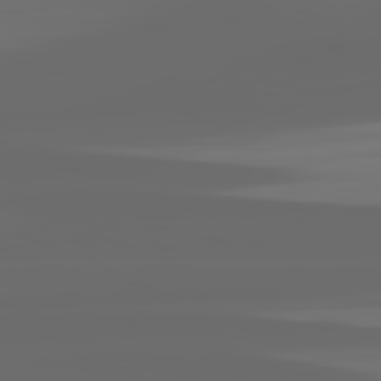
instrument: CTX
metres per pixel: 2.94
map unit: lApd
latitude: 82.7435
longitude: -136.8947
